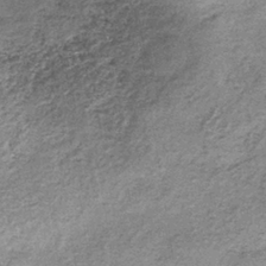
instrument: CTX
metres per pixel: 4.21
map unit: lHb
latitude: -37.0297
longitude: 66.1039
